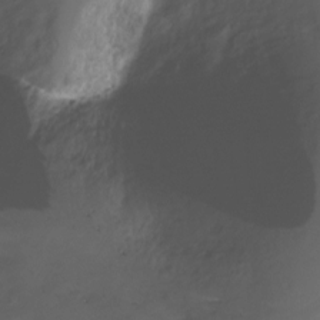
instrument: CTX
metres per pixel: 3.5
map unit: Nhu
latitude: -11.9178
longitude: -35.8394
